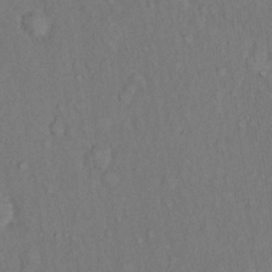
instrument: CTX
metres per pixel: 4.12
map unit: Hto
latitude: 14.1011
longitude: -61.6316
